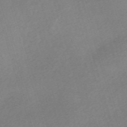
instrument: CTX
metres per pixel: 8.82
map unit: eHh
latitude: -61.5210
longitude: 53.3698
